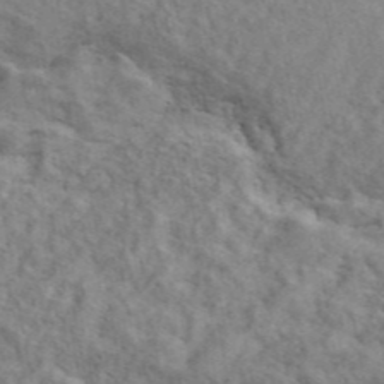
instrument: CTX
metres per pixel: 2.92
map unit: ANa
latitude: 46.2523
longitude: 29.9367
